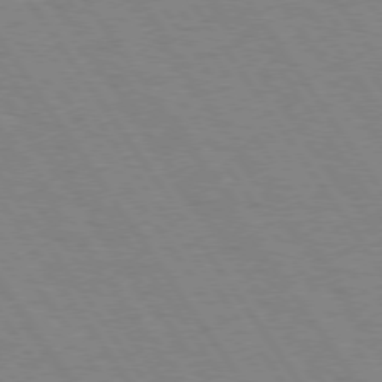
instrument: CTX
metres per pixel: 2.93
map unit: Hpe
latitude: 74.2334
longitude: -137.0459
